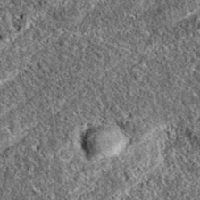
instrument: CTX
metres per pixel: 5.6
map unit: eAb
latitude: 37.3859
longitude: 111.5588
